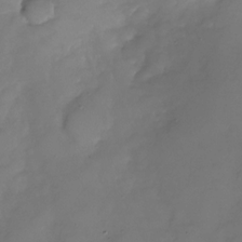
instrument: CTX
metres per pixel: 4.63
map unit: Nhu
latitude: -26.6140
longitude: -57.5938
